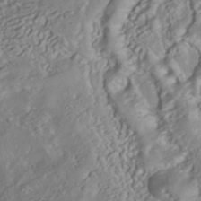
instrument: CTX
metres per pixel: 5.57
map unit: HNhu
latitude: -39.5021
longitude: 107.8045
